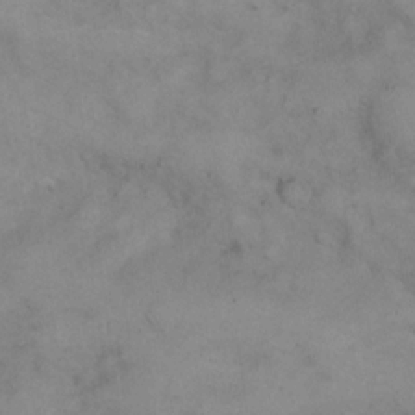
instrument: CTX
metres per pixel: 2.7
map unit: eHh
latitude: 21.2537
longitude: -60.0255
